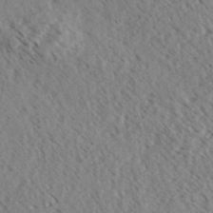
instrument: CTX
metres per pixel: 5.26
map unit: eHh
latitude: 34.4601
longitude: -140.5545
